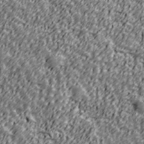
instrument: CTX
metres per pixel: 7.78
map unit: Ave
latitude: 41.3103
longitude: -113.3104
